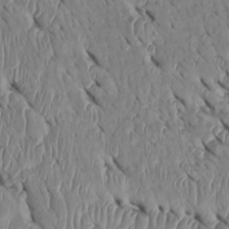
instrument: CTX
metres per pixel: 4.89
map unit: Htu
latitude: -4.8030
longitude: 153.0864
